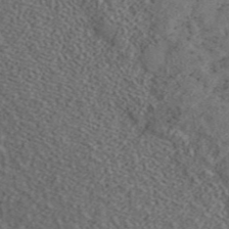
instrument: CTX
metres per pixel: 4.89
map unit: ANa
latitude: 44.9891
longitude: 45.8045
